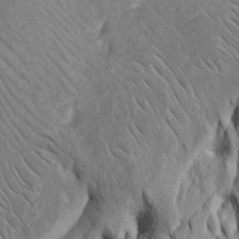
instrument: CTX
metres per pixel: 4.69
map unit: Htu
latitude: -5.8800
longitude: 151.7855
